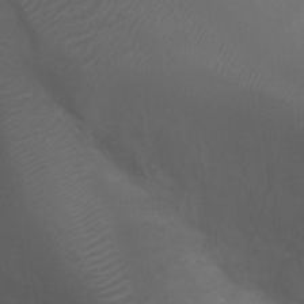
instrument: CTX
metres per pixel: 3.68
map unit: Ht
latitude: 1.6316
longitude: -22.1767
